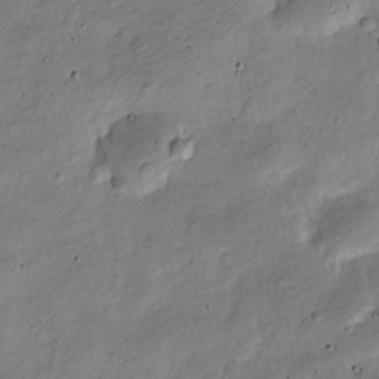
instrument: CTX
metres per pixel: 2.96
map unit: Nve
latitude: -25.2943
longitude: 106.4629
